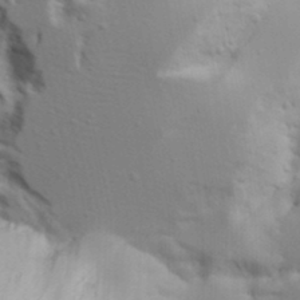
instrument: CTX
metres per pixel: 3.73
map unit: Aa
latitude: 18.4223
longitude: -125.9717
